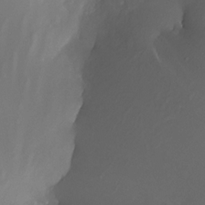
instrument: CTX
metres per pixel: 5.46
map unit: Nhe
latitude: -32.0094
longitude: -116.1011
